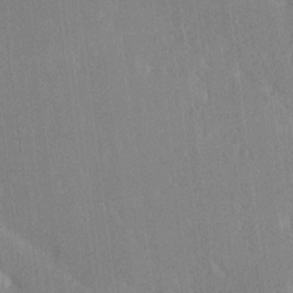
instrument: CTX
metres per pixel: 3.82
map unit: Ave
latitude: 21.1214
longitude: -136.6302
